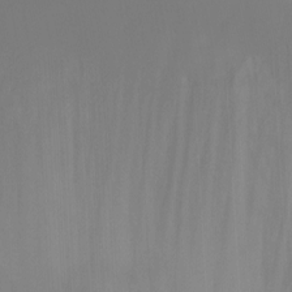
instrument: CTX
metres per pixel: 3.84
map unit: Nhu
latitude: -14.2929
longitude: -58.8380
